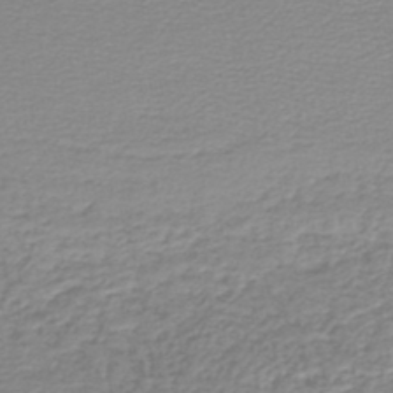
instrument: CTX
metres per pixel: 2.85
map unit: lHb
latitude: -45.2376
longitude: 62.2739
